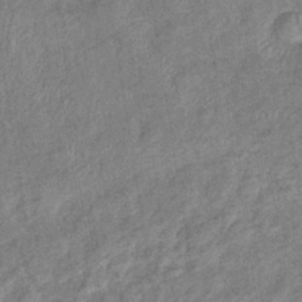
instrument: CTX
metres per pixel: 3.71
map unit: eHb
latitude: -38.9164
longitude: 77.5399
